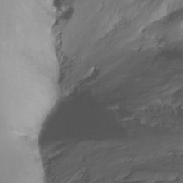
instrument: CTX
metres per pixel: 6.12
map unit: Nhu
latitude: -14.3118
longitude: -63.3293
